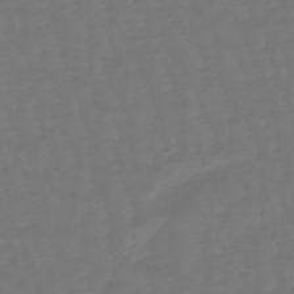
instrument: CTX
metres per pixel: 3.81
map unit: eHb
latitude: -47.4643
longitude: 81.4455
